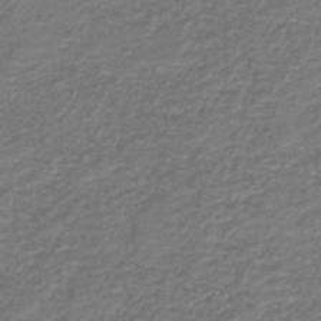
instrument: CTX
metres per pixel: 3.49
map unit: HNb
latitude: -42.9352
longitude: 49.8801
